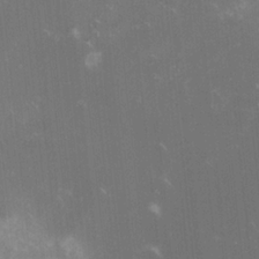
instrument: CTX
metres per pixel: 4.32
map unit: lHvf
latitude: -15.1431
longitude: -101.6694
